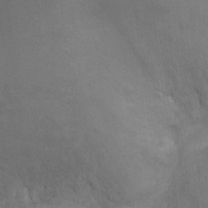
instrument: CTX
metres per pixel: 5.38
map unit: Nhu
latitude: -10.5385
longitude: -36.4034
